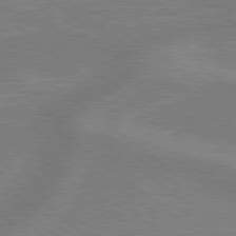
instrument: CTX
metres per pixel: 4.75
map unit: lApd
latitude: 78.8380
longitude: 179.0486
